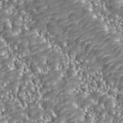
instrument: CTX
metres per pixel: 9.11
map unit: ANa
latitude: 43.4993
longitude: 36.8597
